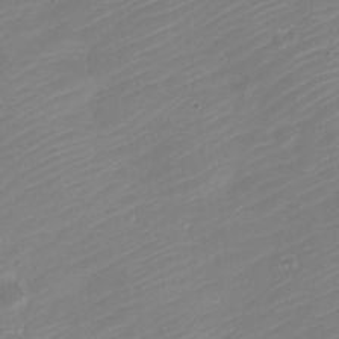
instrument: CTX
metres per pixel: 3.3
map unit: Nve
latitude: -21.1998
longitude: 106.3873
